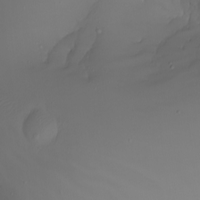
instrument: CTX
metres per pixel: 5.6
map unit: Nhu
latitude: -7.3131
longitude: -80.8569
